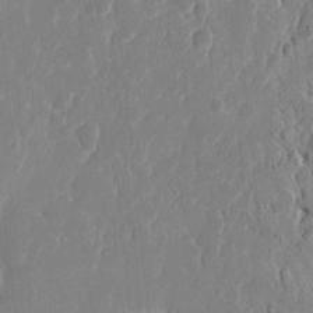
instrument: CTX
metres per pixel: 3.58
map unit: eHh
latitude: 10.4412
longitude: -67.6693
